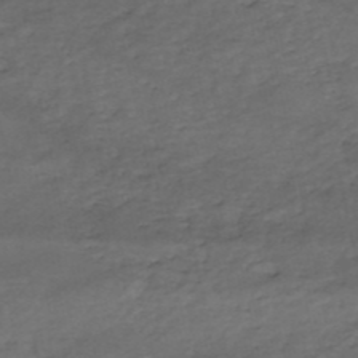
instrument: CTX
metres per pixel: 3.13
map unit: eHh
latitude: -51.4643
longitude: -24.3656
